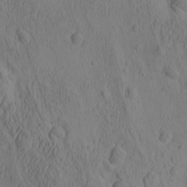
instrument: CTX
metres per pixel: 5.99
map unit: eHh
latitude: -1.5022
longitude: 16.0094
